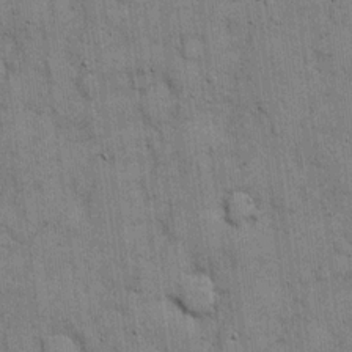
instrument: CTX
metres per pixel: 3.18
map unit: eHh
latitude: 15.8206
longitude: -62.7247
